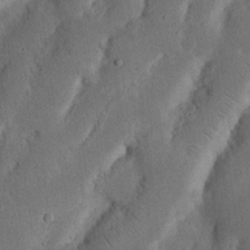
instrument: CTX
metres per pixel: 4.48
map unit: Nhu
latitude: 18.6679
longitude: -74.7435
